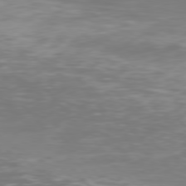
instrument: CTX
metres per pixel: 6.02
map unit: Hpe
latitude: 77.0458
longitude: -169.8772
